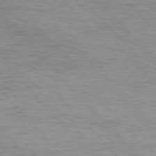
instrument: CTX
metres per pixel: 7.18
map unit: Hpe
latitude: 76.5734
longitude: -164.7624
